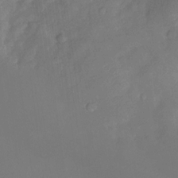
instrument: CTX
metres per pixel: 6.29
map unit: Nhu
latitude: -27.4832
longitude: -57.7071
